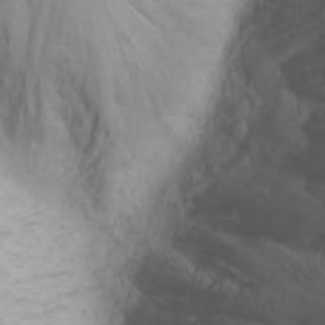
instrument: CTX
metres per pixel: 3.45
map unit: Nhu
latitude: -0.7841
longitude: -79.6505
